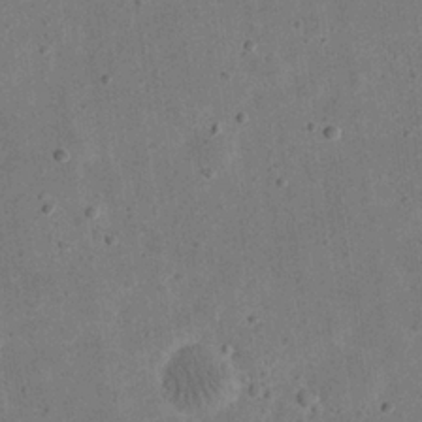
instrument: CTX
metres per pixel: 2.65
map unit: eHh
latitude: 23.5938
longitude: -68.7246
